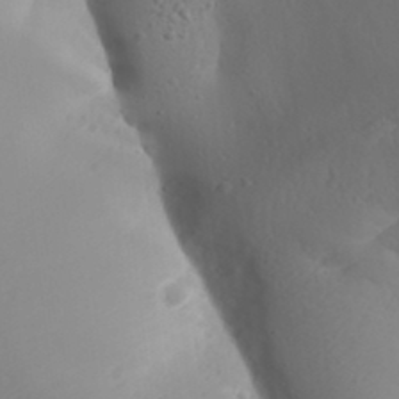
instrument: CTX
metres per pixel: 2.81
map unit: Aa
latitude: 32.2145
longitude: -144.0633
